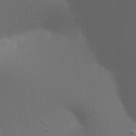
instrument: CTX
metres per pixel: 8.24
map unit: Nhu
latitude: 21.9150
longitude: -73.0459
